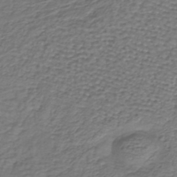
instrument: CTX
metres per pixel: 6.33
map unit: lHb
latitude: -38.9920
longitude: 62.1794
